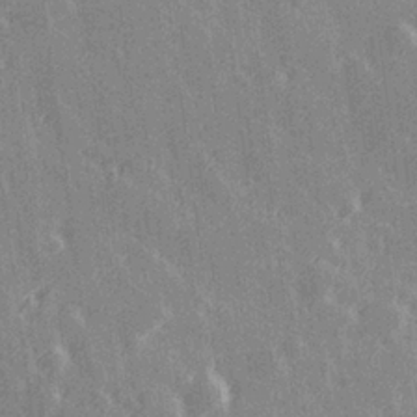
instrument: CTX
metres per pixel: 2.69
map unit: Hve
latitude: 27.2537
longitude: 146.0850
